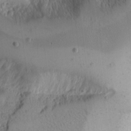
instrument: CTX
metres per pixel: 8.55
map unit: Nhu
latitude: -4.7274
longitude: -82.8380
